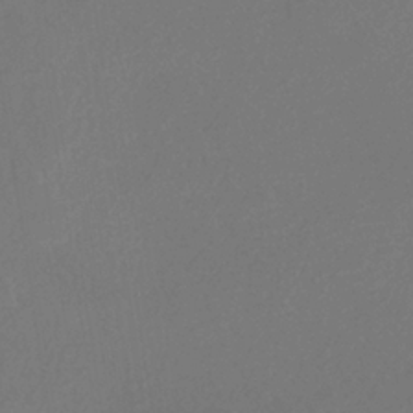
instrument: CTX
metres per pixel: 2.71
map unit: eHb
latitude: -35.2754
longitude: 78.5951
